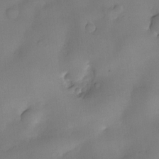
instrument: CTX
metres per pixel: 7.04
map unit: eHh
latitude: -23.3132
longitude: 15.2754
